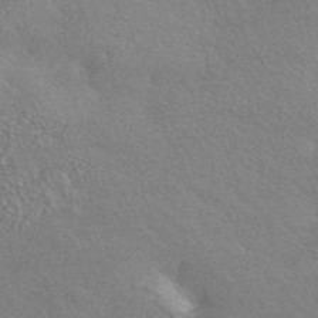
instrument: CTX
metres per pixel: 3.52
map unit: HNhu
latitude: -42.3873
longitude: 92.6707
